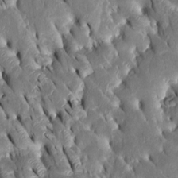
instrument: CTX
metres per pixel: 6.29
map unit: Htu
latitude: -1.0109
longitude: 149.3321
